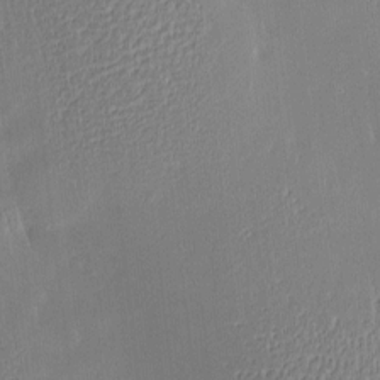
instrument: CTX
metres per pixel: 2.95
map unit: Htu
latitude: -4.9730
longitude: 174.0283
